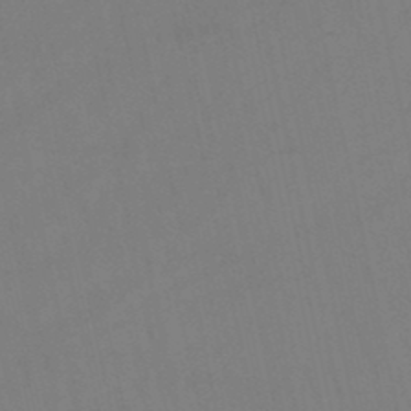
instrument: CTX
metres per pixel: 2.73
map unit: lHb
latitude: -47.2754
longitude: 61.4454
